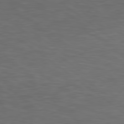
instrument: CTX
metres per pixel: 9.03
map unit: lApd
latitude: 79.1214
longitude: -162.8002
